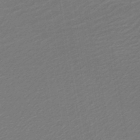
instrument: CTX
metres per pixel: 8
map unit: lHb
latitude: -46.6329
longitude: 59.2375
